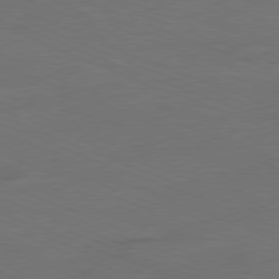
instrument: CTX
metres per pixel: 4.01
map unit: Ap
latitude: -78.6896
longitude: -72.2145
